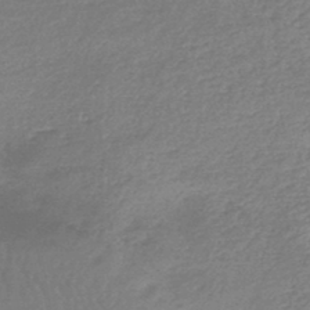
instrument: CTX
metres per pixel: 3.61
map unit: lHb
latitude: -44.5574
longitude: 71.6722
